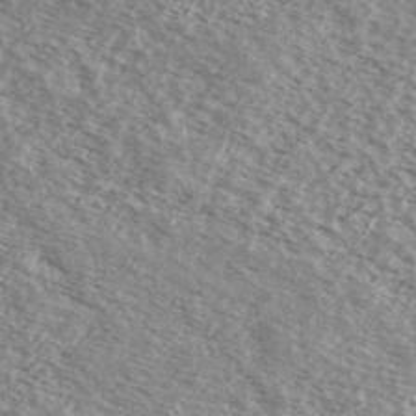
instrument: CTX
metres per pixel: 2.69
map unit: Ave
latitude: 38.8191
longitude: -109.1403
